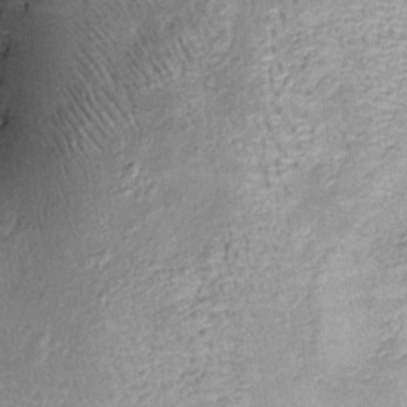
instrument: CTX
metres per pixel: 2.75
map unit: Htu
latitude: -5.7477
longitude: 158.9542
